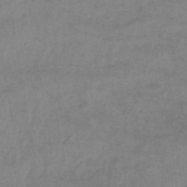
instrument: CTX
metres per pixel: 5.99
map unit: eHb
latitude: -45.7667
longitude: 85.2187
